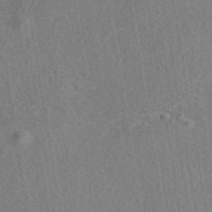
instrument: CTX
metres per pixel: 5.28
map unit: eAb
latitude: 42.7624
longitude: 104.5951
